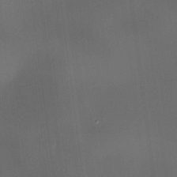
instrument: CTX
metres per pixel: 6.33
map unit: HNhu
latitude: 9.8206
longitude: 9.6533
